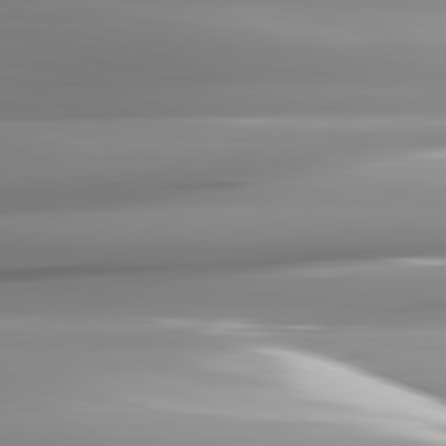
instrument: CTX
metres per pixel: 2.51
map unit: lApd
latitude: 82.2900
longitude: -143.0081
